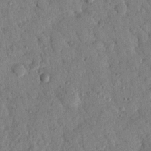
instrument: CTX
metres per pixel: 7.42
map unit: Nhu
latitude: 21.0648
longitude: -78.4790
